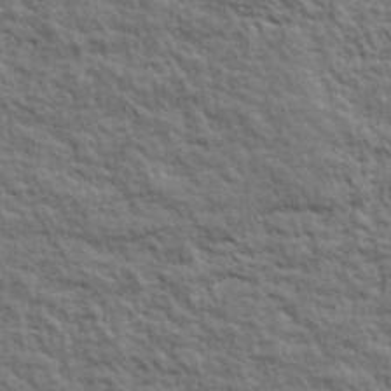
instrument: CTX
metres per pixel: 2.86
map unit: lHvf
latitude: 39.0458
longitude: -89.1781
